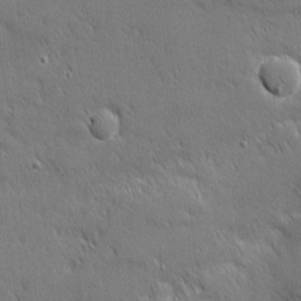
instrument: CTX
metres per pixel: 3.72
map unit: Nhu
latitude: 1.6505
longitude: -77.9717
